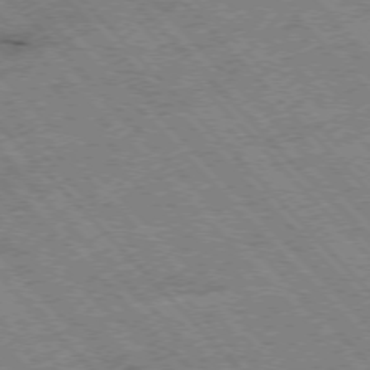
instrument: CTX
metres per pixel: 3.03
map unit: Hpe
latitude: -76.3306
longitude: -15.7450
